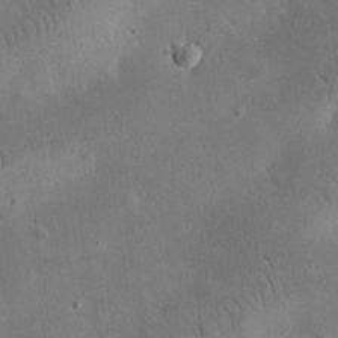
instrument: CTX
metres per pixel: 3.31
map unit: eHh
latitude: 25.6504
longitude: -68.4790
